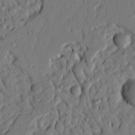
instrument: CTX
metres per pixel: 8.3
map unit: Nhu
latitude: 20.3279
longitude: -77.6882
